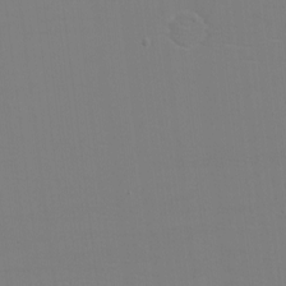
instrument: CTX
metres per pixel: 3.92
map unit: eHh
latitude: -5.8611
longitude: -83.1025
